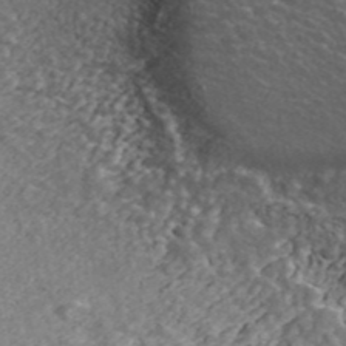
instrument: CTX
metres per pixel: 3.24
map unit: ANa
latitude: 43.8394
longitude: 23.9367
